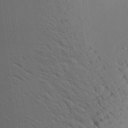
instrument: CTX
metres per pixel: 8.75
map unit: Aa
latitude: 22.2900
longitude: -140.5167
